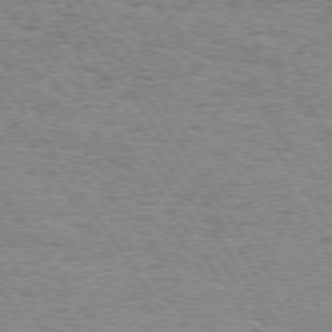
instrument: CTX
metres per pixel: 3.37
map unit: Hpe
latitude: 73.5560
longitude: -131.1215
